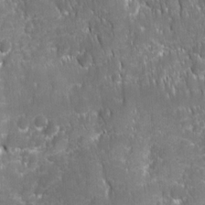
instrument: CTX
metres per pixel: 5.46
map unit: Ave
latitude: -11.1620
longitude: -120.3090
